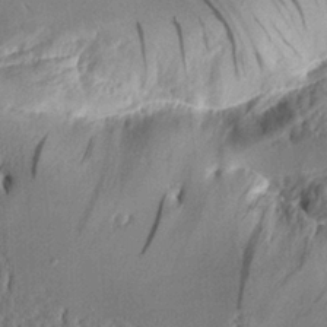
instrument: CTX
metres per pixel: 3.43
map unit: Aa
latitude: 12.4601
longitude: -126.3656
